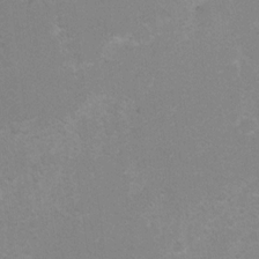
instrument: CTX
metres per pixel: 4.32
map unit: Hto
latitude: 6.7624
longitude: -30.5924
